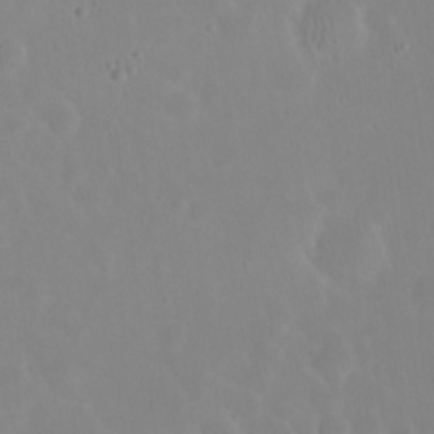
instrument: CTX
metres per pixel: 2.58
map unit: eHh
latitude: 23.9339
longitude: -66.2144
